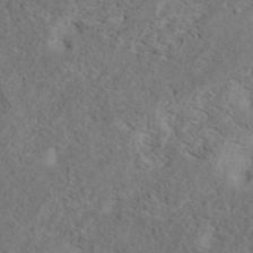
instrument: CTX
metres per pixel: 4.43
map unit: eAb
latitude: 41.7071
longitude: 104.1983
